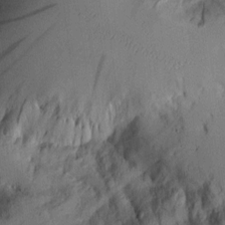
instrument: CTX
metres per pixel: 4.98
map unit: Aa
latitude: 9.2726
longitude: -127.4993
